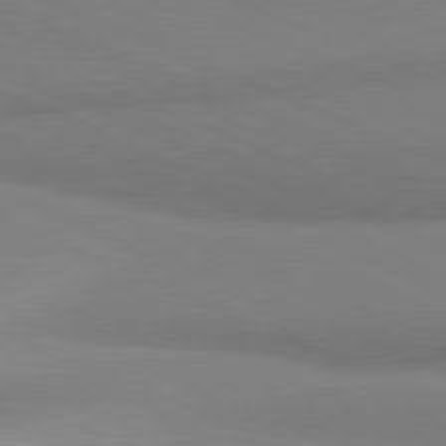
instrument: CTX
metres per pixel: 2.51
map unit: lApd
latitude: 81.8772
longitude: 161.1998
